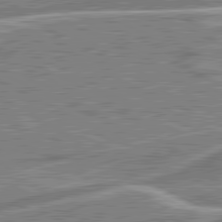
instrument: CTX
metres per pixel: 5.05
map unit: lApd
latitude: 81.3859
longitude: 127.9367
